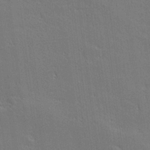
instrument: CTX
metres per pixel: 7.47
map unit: lHvf
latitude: 26.9703
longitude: 142.3495
